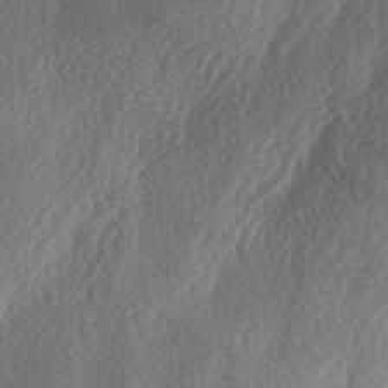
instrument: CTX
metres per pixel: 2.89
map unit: lAa
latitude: -3.4265
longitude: -128.2522
